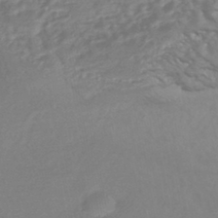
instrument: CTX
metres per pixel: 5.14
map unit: HNhu
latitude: -43.5021
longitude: 89.9745
